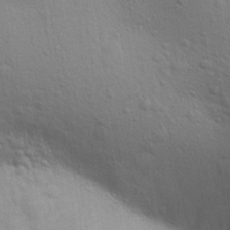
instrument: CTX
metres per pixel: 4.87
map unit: Aa
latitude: 29.9906
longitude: -147.4238
